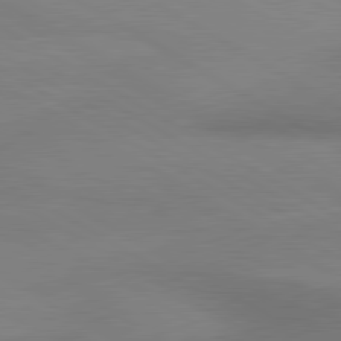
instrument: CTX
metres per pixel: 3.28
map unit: lApd
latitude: 80.6301
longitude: 130.8030
